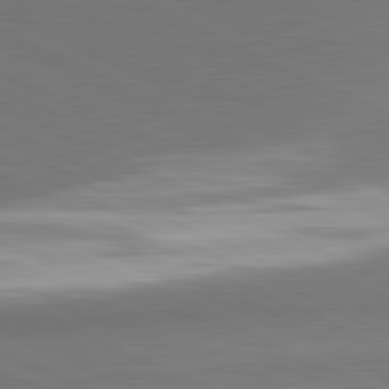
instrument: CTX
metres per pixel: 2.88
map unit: lApd
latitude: 81.8961
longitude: 154.8219
